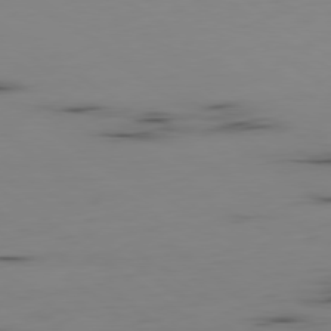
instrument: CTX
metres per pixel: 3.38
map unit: Hpe
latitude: -79.5588
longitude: 13.5399
